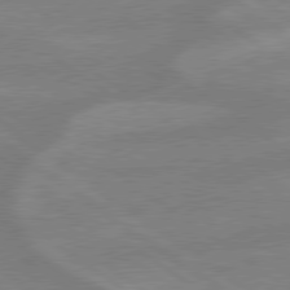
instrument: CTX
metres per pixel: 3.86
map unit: lApd
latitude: 79.3104
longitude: -164.4034
